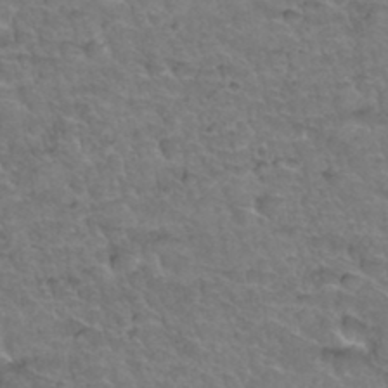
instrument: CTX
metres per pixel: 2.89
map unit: Hto
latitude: 35.0458
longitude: -46.9325
